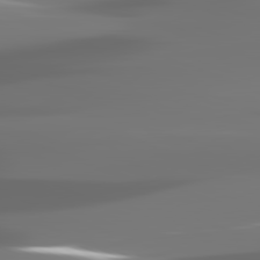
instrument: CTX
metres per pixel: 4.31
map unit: lApd
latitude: 81.8205
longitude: -144.6301
